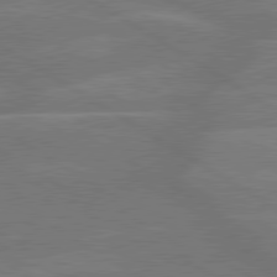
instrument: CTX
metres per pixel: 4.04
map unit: lApd
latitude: 79.8206
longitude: -123.1970
